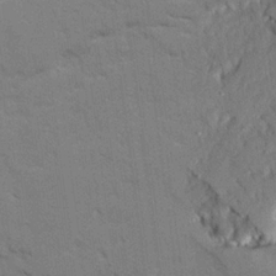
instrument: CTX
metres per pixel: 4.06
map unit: Ave
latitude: 22.8569
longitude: -130.1767
